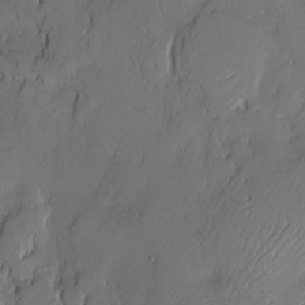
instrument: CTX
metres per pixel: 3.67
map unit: Nve
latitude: -10.0850
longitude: 173.3887
